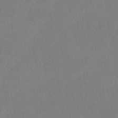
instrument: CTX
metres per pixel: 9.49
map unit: lHvf
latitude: -12.5574
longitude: -100.2523
